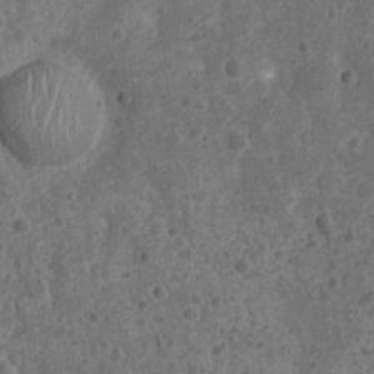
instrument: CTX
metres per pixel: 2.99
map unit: Nhu
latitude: 2.2522
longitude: -16.2522
